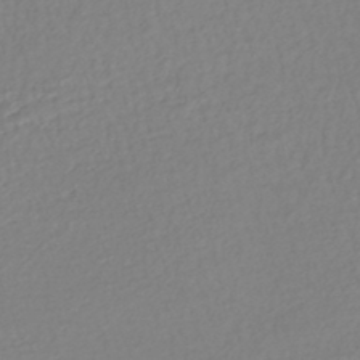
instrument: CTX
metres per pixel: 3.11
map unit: HNhu
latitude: -47.5777
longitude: 103.5210
